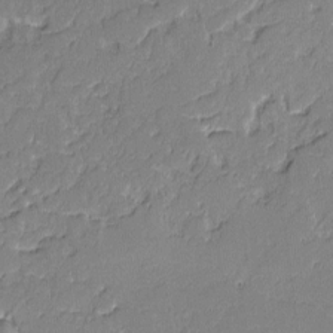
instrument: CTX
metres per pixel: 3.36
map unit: lAvf
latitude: -0.9731
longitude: -106.6113
